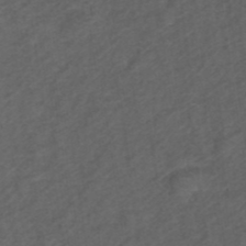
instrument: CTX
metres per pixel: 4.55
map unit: ANa
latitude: 39.1403
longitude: 23.2187
